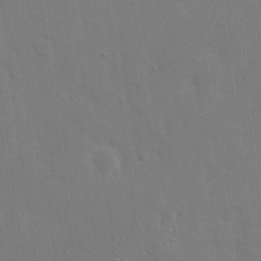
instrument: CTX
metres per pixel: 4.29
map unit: eHh
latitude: 19.0269
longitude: -69.5182
